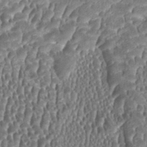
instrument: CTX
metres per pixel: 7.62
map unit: HNhu
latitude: 0.4412
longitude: 0.2551
